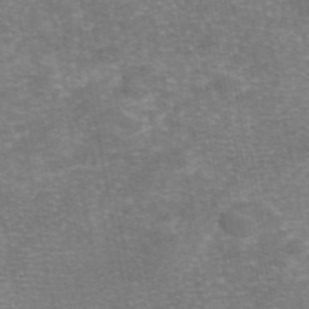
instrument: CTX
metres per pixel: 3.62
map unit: eAb
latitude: 46.5546
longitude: 105.6155
